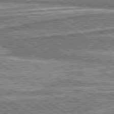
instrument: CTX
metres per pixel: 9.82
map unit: lApd
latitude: 80.2900
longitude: 173.1620
